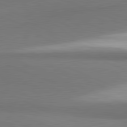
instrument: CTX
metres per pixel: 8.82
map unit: lApd
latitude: 81.6316
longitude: 162.8408
